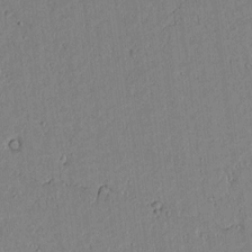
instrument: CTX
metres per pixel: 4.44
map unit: lAvf
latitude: 5.7072
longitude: 169.1431
